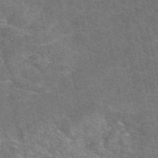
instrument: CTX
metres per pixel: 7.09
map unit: eAb
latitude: 47.9906
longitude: 114.5196
